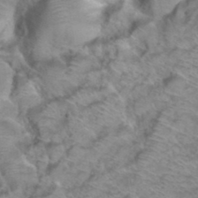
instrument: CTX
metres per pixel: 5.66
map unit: Hto
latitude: 38.3845
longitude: -45.3481
